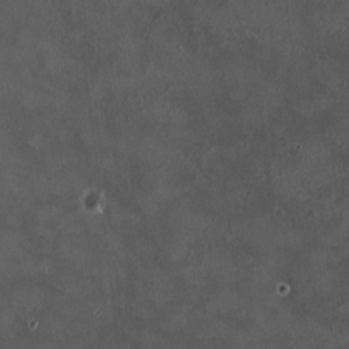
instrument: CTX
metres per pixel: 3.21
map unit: HNhu
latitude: 8.0255
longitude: 10.4440
